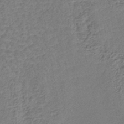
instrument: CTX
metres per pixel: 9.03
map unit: lHb
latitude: -43.1053
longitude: 78.6140
